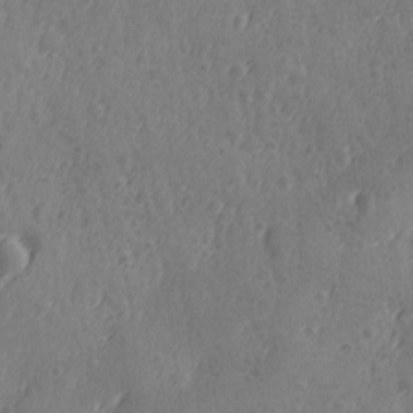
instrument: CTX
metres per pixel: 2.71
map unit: Ave
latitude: -9.1053
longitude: -118.7624
